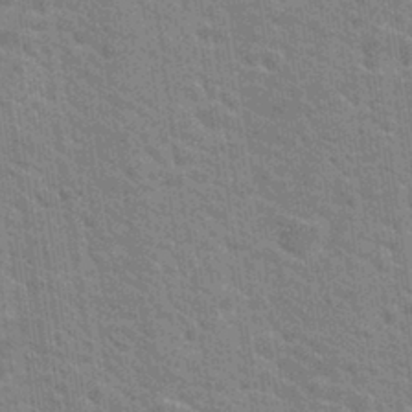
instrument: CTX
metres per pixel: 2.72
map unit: Hto
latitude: 18.7813
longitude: -37.6127
